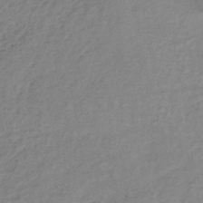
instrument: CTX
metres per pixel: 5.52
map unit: lHb
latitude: -36.4629
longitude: 71.8045
